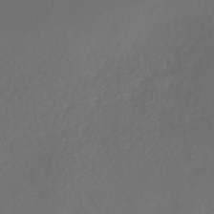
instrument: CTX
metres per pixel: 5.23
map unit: ANa
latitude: -38.4818
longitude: 98.0661
